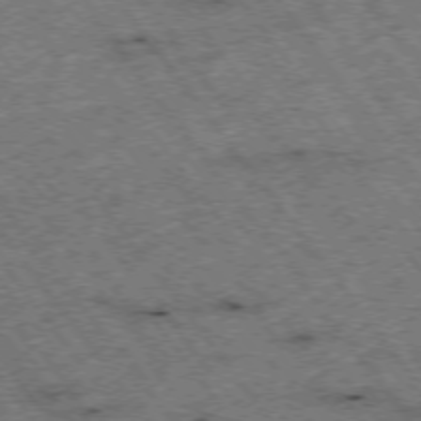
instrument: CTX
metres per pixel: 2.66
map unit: Hpe
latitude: -75.5777
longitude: -19.1781
